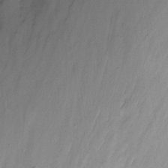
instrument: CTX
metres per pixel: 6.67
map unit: Nhu
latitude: -13.8800
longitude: -54.4223
